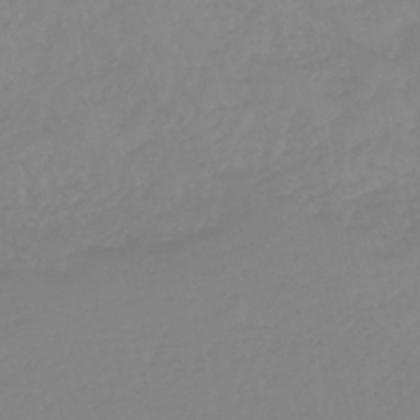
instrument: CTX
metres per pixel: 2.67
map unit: eHb
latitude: -44.8219
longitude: 84.5951
